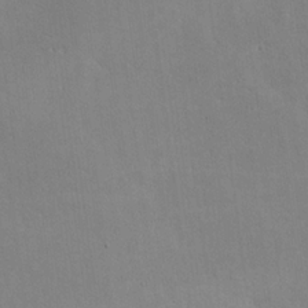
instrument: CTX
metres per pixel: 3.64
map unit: lHvf
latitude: -10.6519
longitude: -102.2144
